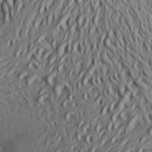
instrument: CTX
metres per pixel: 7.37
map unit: Aa
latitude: 25.7071
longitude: -144.8191
